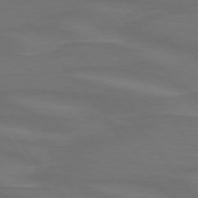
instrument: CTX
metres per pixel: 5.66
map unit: lApd
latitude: 74.8758
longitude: -79.8961
